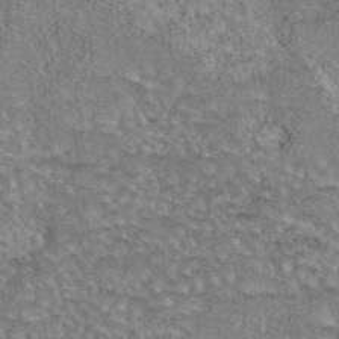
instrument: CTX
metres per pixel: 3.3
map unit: eAb
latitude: 44.3089
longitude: 105.5399
